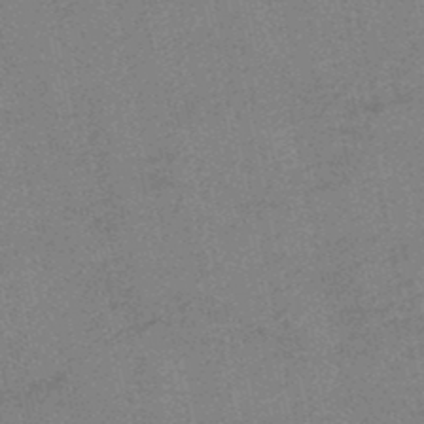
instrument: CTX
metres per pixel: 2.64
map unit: HNb
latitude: -48.7652
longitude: 58.9919
